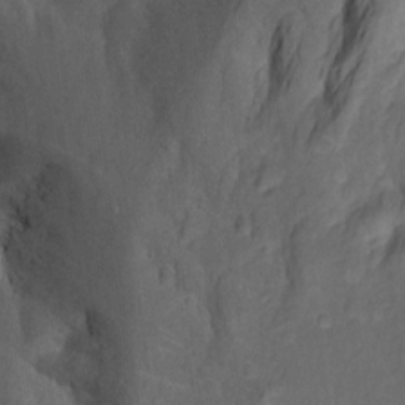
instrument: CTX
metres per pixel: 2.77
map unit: eHh
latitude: 10.3656
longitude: -63.0081
